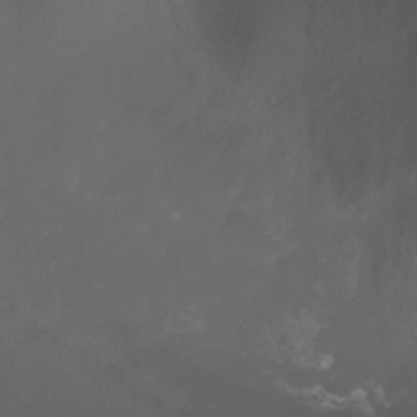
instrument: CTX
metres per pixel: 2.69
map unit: Ht
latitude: -0.7275
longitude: -45.8394
